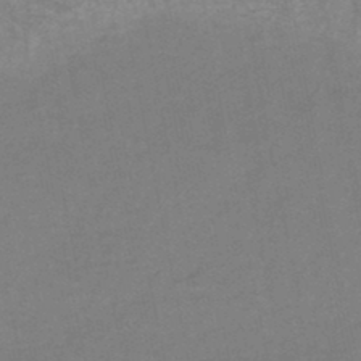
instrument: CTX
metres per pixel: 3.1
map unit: HNb
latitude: -46.1228
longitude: -46.9892
